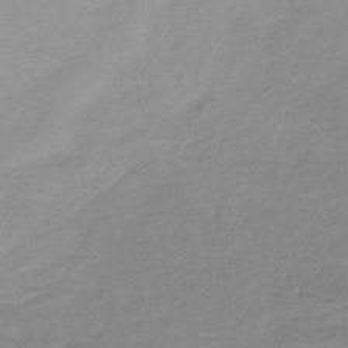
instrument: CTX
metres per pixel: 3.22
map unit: lHb
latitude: -36.1605
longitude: 72.3873
